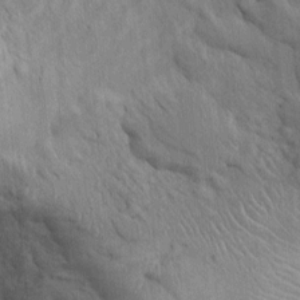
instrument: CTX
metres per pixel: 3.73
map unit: Ht
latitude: -2.1227
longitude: -14.9892
